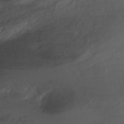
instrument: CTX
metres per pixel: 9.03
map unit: Hto
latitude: 2.8947
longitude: -36.1956
